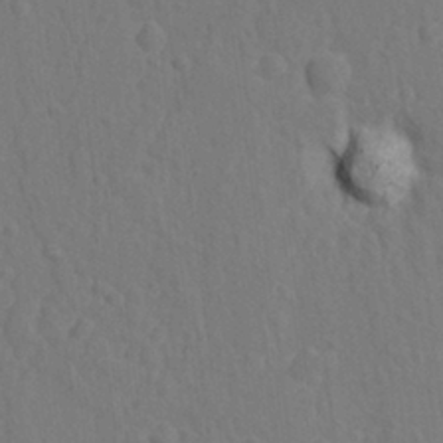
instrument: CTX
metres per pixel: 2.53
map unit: lAvf
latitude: -9.8422
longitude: -120.7058
